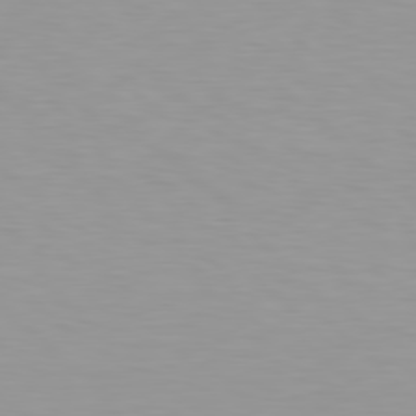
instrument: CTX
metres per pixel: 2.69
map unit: Hpe
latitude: 78.1767
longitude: -136.9703
